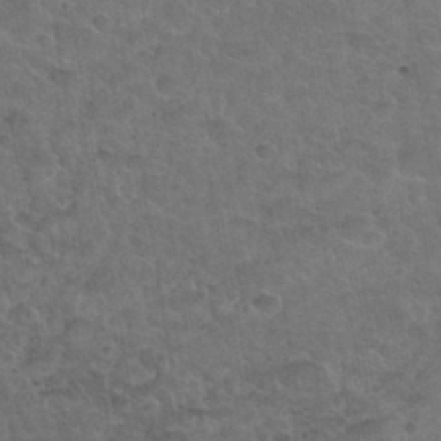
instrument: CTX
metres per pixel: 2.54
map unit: Nhu
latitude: 31.1026
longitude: -53.4805
